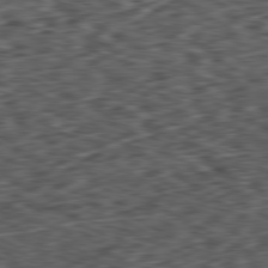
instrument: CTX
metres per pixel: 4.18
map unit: Ap
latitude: -80.9542
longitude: -72.9892
